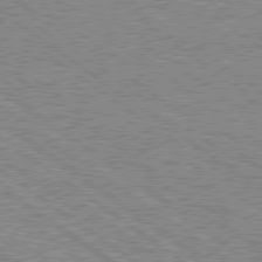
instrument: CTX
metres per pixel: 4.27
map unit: Hpe
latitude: 78.9703
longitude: -161.5560
